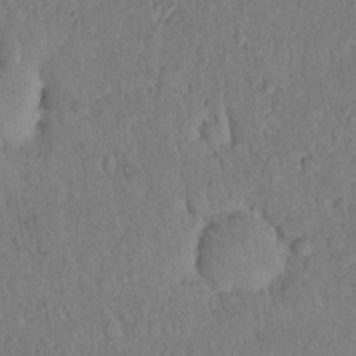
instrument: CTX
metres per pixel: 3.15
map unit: eHh
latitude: 18.8569
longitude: -62.4601
